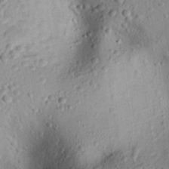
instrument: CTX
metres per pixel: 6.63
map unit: eHh
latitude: 25.7071
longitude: -76.5734
